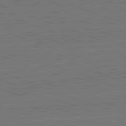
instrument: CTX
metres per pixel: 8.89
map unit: lApd
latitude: 82.7435
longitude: 175.1620
